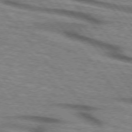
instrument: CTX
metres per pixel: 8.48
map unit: lApd
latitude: 73.6316
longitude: -72.1200
